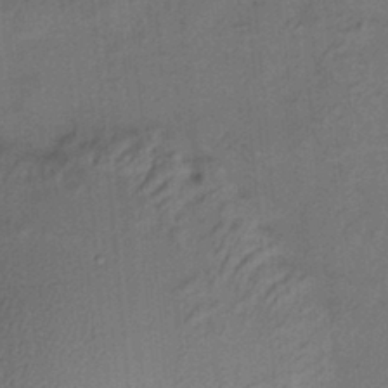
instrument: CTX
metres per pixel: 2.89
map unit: HNhu
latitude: 12.0822
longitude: 10.5952
